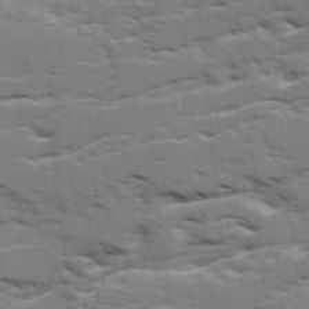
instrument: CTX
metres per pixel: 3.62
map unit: Ave
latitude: 18.1577
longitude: -129.7827
